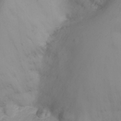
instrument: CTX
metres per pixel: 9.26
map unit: eHh
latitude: 26.0633
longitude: -64.4601
